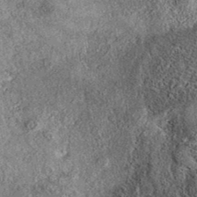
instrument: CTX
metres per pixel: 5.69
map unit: eAb
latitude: 37.1403
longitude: 108.1417
